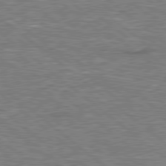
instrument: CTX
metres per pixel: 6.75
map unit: Hpe
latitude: 78.7624
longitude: 174.5384
